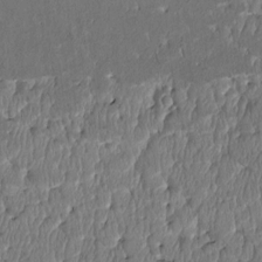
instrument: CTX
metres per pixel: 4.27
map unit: Htu
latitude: 3.8394
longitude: 150.1606
